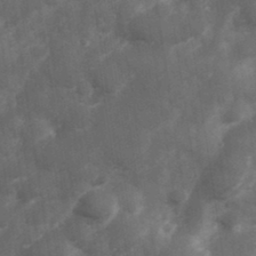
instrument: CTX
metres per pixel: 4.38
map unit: Hve
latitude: 33.1970
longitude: 151.0675
